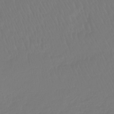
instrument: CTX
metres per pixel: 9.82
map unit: lHb
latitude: -43.0486
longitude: 60.6518
